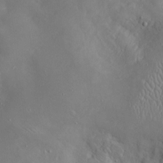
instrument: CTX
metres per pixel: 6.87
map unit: Htu
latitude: -6.8408
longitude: 160.2928
